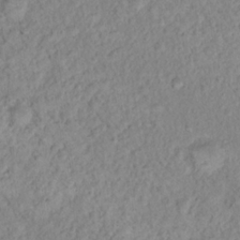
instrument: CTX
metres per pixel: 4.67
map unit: Nhu
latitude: 16.6679
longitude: -32.8569
